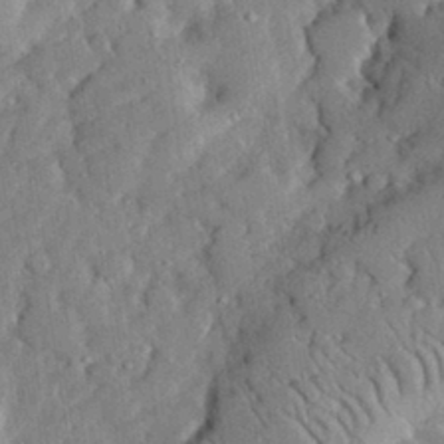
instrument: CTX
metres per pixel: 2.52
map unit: lHvf
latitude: 33.6505
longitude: -92.3089
